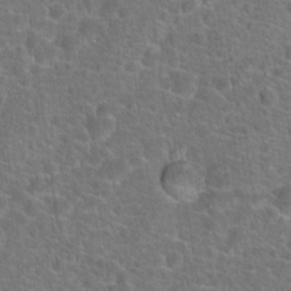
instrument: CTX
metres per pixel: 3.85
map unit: Hto
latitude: 19.7449
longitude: -43.8583
